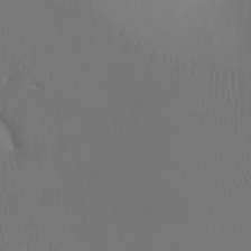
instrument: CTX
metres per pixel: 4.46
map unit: Htu
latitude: -7.3131
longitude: -32.6868
